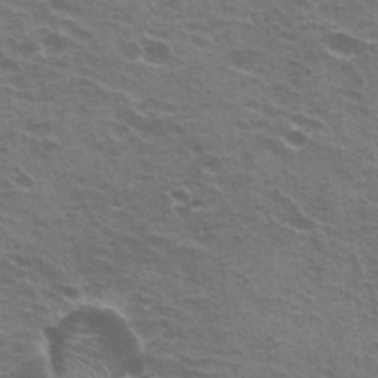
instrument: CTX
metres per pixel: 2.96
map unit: Hto
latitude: 22.1200
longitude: -31.9717
